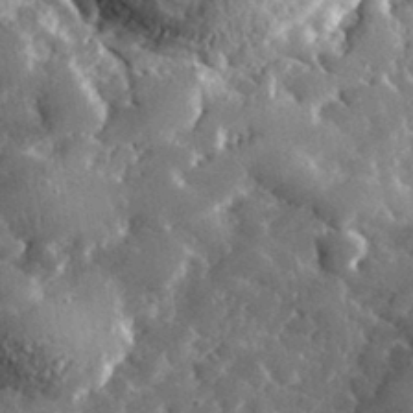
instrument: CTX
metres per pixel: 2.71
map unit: lHvf
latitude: 34.1955
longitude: -87.1970
